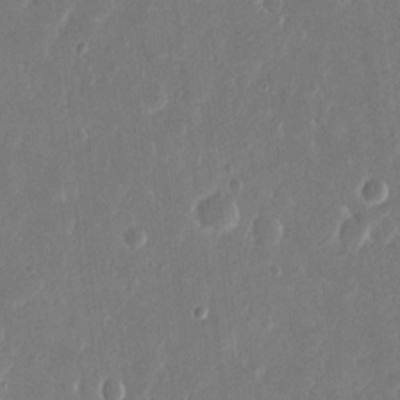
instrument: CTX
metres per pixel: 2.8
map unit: eHh
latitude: 15.2159
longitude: -70.0633
